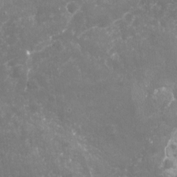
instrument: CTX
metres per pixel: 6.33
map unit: Nhu
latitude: -17.7856
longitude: -57.6693
